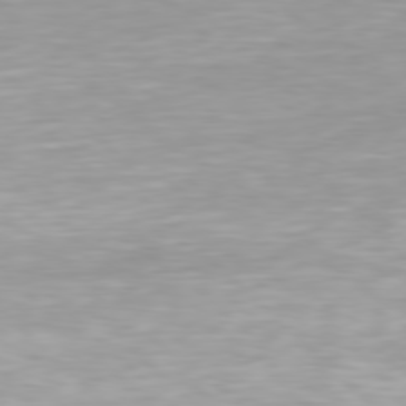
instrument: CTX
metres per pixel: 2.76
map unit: Hpe
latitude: 77.5560
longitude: -162.3845
